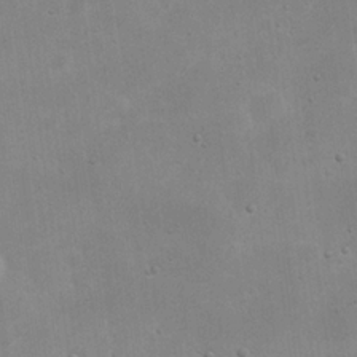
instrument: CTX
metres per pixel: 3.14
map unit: eHh
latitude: 20.7813
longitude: -69.6883
